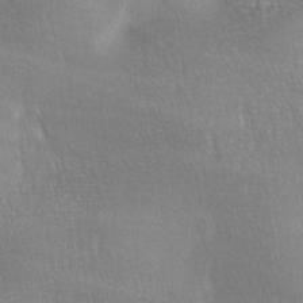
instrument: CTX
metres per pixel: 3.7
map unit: lAa
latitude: -4.9541
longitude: -121.1970
